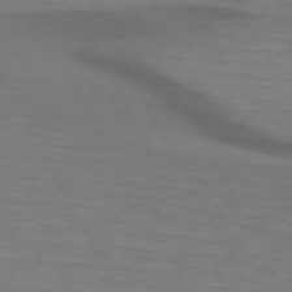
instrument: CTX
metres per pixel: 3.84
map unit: lApd
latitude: 73.8395
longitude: -65.0647
